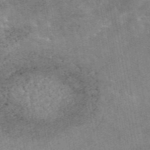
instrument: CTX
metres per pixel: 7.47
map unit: eAb
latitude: 45.0458
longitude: 122.5952
